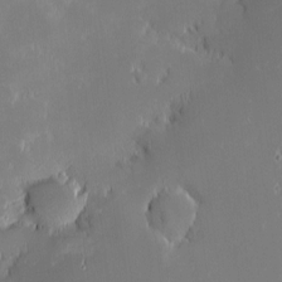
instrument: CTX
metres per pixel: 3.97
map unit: eHh
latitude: -2.2739
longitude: -84.1956
